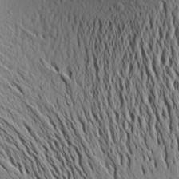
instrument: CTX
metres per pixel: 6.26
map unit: Aa
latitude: 17.2159
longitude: -147.7261
